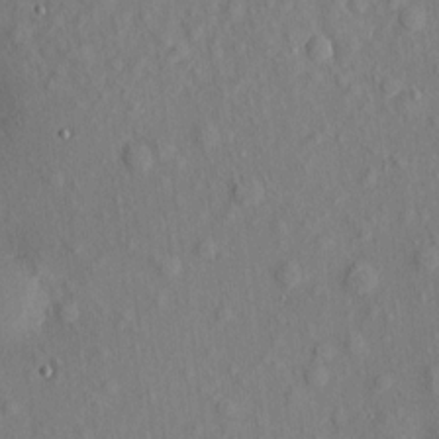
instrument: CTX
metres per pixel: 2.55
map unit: eHh
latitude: 5.2915
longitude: -73.3671
